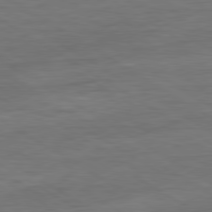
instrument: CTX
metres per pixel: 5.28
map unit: Ap
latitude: -81.2187
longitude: -79.7828
